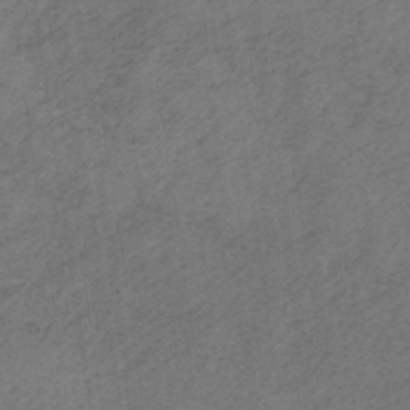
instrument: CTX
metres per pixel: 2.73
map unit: eHh
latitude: -43.2564
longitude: -32.8947
